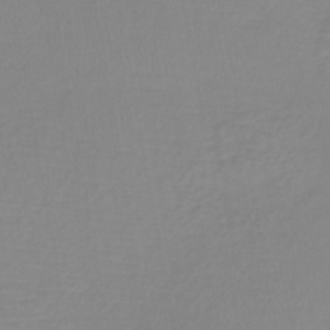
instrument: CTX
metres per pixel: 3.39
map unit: lHb
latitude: -40.6329
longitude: 64.9920
